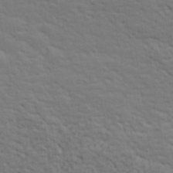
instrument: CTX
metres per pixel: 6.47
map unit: lHvf
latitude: 26.5924
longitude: 143.1620
